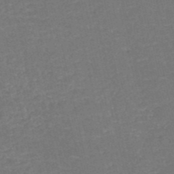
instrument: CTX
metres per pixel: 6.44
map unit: HNb
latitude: -51.0675
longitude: -49.1403
